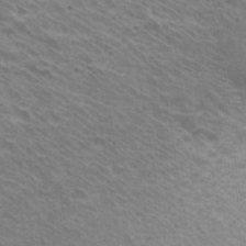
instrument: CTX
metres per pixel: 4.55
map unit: Hto
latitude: 32.5735
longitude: -40.9135
